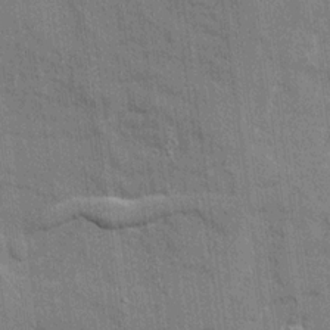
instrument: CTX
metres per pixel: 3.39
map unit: Ave
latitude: 20.4790
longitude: -128.9702
